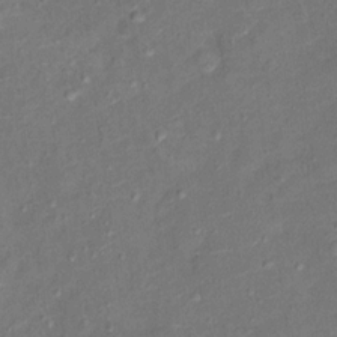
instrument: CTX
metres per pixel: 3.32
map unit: Ht
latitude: 13.2537
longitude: -39.0458
